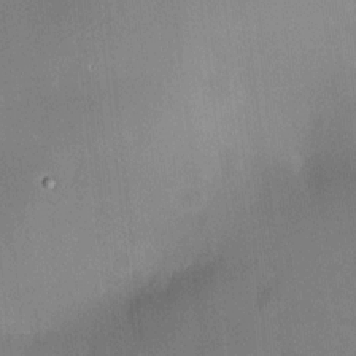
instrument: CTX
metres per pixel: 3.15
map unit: HNhu
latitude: 8.5357
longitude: 9.2376
